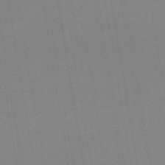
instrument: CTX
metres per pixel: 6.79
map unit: lHb
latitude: -45.9367
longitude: 59.0108
